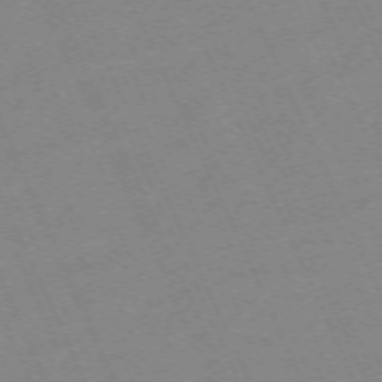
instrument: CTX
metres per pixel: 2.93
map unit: Hpe
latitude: -70.7841
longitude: 12.4629
